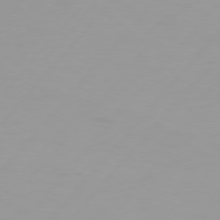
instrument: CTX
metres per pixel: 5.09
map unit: Hpe
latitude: 75.5749
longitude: -128.6679
